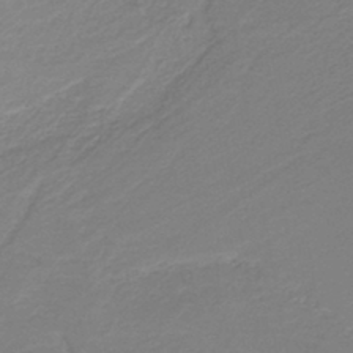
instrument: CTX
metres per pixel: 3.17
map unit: lHb
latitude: -42.3117
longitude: 52.1227
